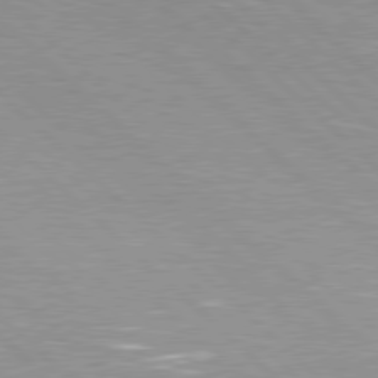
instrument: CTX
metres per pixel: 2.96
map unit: Hpe
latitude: 78.2334
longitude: -139.2537
